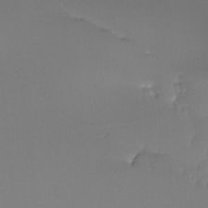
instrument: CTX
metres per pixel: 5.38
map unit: Ht
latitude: -16.6897
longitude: -45.9339
